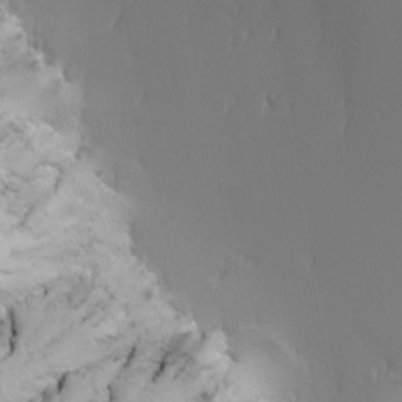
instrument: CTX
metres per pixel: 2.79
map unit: Nhu
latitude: -3.9556
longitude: -88.9325
